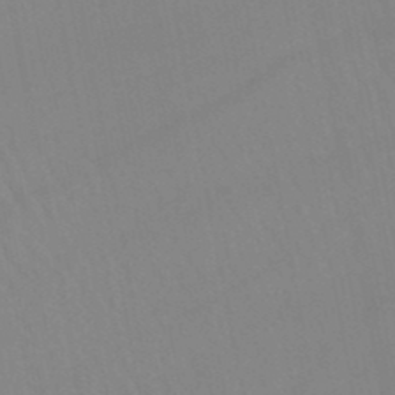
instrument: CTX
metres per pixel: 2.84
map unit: lHb
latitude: -45.4643
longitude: 77.0109
